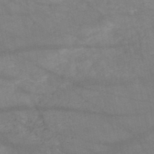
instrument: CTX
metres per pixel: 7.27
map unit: HNb
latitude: -50.8030
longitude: -39.7827
